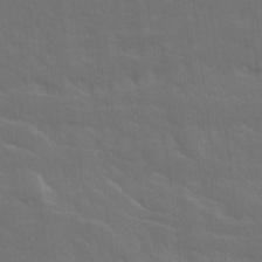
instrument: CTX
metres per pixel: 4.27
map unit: Ave
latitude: 17.8772
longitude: -130.3846
